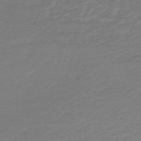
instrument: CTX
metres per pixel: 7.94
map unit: HNb
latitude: -54.8975
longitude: -40.5923
